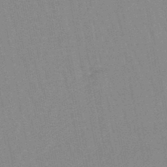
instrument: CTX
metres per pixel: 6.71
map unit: lHb
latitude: -46.1039
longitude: 78.5384
